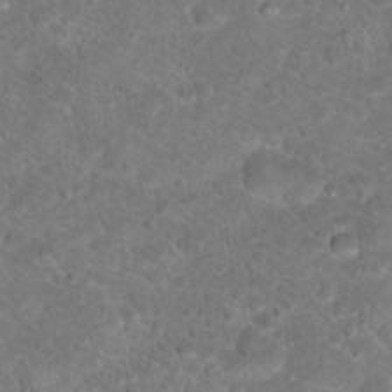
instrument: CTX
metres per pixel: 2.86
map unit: Hto
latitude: 18.0822
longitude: -37.4238
